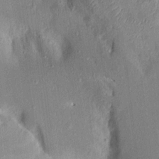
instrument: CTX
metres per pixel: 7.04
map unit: Aa
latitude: 15.8773
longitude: -146.1389
